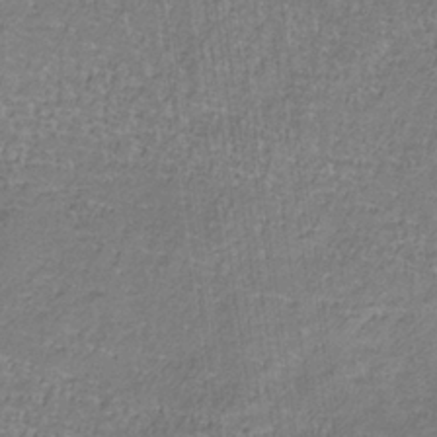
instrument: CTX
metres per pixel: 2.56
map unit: eHb
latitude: -32.9920
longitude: 67.7855
